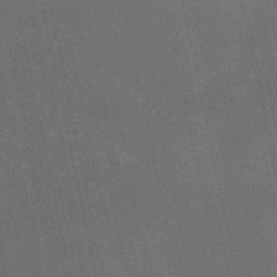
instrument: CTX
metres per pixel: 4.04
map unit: HNb
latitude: -52.2739
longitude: -39.8961
